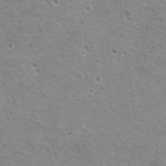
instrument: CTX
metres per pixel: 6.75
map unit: Nhu
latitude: 18.2900
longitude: -31.2159
